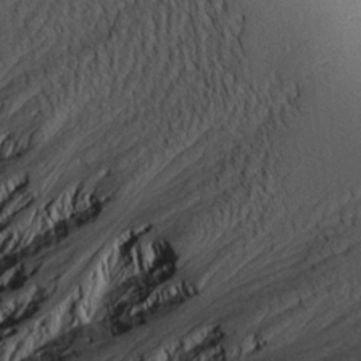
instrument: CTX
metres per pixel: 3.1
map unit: Aa
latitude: 21.1214
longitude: -143.3860
